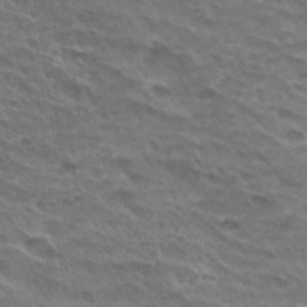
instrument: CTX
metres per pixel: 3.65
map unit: Hto
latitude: 32.4790
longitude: -46.7058
